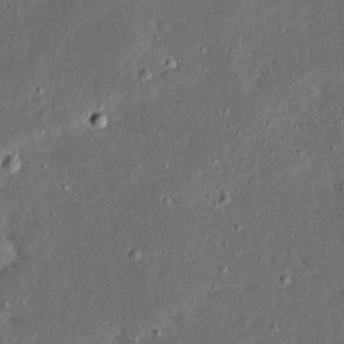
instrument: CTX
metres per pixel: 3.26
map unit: Ave
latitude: 14.4601
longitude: -138.6301
